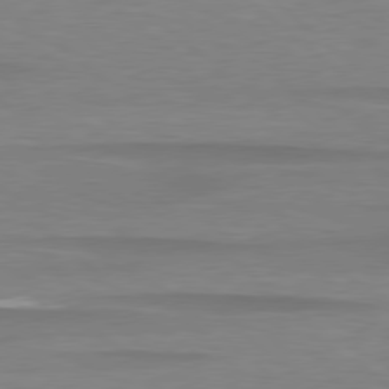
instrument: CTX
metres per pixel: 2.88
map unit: lApd
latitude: 78.8380
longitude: -88.5546
